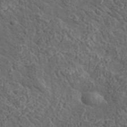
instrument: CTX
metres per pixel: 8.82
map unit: lHvf
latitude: 37.6694
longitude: -90.6490
